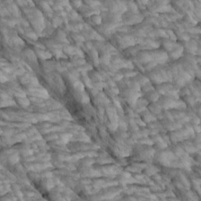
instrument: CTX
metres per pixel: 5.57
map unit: Htu
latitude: 2.2711
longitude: 143.7288
